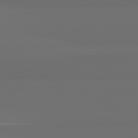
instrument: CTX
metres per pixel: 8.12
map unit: lApd
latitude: 82.1199
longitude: 163.9745
